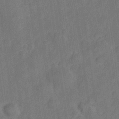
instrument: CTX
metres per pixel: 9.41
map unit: Hve
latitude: -28.4629
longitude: 92.9731
